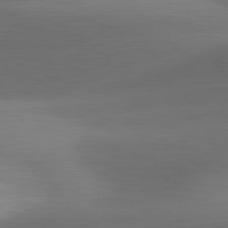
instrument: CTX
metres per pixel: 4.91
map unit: lApd
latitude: 81.5560
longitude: 130.1794
